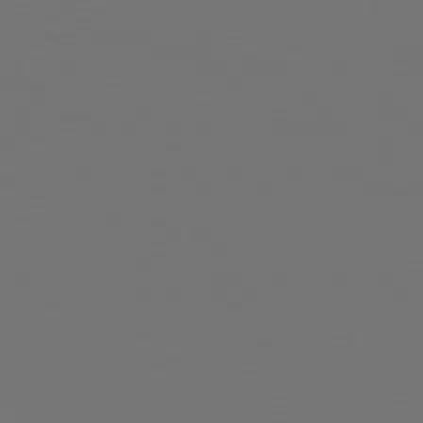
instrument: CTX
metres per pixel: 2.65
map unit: Hpe
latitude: 75.4615
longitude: -130.0444
